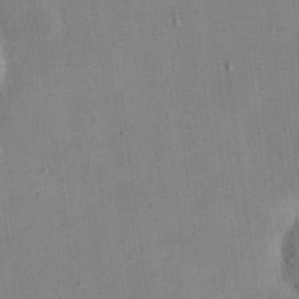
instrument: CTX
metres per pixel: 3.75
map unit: eHh
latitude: 21.1214
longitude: -70.0255
